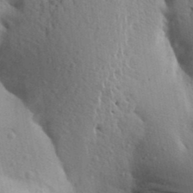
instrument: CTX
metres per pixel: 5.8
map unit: Aa
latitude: 25.4993
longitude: -148.7057
